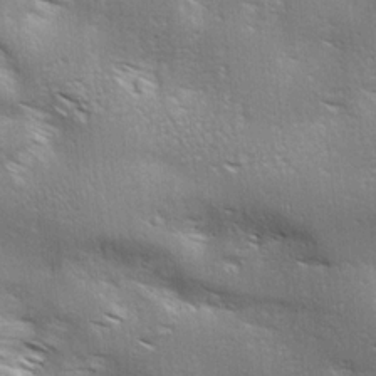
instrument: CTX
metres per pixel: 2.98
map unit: lAa
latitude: 17.8017
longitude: -138.1767
